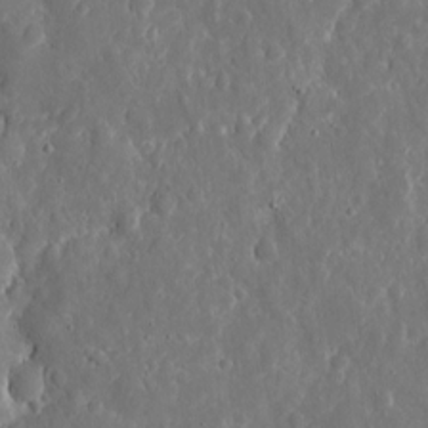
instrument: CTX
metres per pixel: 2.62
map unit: eHh
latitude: 9.8395
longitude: -72.0633
